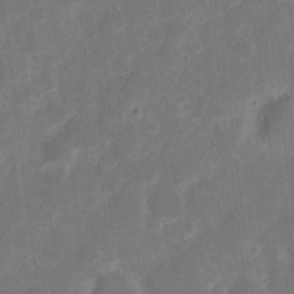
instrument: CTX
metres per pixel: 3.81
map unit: eHh
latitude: 7.6127
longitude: -70.3089
